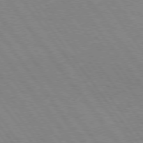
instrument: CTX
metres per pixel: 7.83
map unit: Hpe
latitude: 75.1403
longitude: -157.7638
